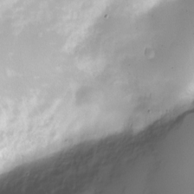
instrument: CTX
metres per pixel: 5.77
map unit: Nve
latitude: -22.0661
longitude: 107.0487
